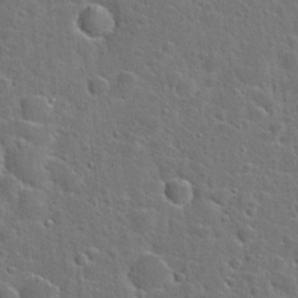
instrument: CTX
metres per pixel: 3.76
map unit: Hto
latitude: 23.7450
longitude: -46.5735
